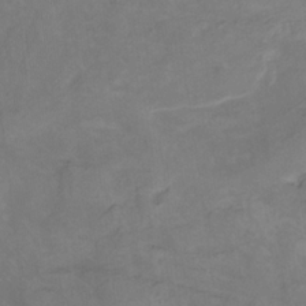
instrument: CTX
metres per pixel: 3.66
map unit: Nhu
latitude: -9.8611
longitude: -76.5734
